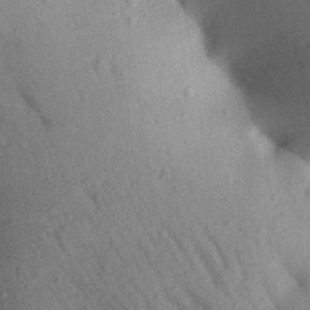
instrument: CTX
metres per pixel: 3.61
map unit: Aa
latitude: 29.4615
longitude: -147.8584
